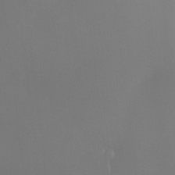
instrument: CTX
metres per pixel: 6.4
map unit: Ht
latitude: -9.1620
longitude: -32.1956
